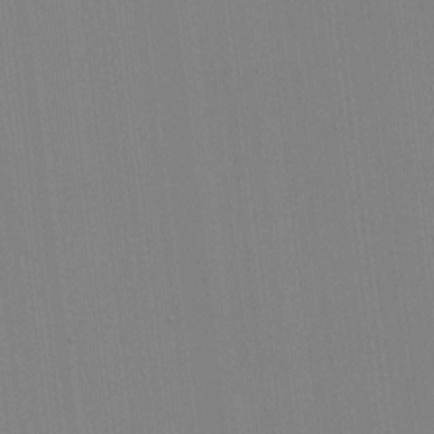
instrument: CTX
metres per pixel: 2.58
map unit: HNhu
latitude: -1.6722
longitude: -6.5357
